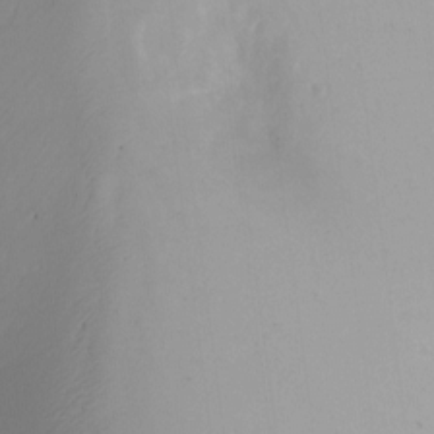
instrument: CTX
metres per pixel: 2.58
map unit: Ht
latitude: -12.3873
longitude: -49.1970
